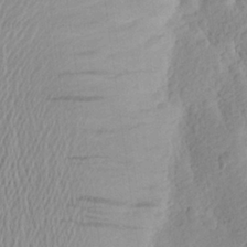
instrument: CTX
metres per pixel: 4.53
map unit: Aa
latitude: 25.2159
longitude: -147.2537
